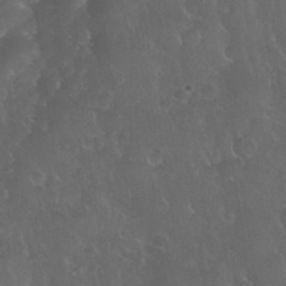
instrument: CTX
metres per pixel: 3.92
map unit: Nhu
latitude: 27.9528
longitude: -65.8772
